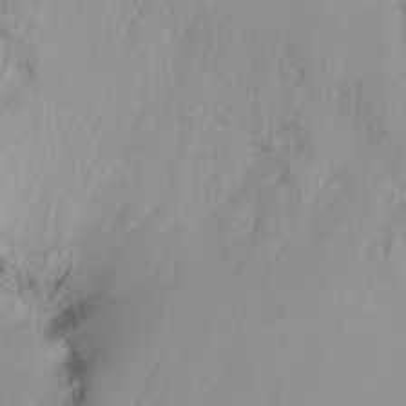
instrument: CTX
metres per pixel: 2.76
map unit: Ht
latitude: -14.9542
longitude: -43.8206
